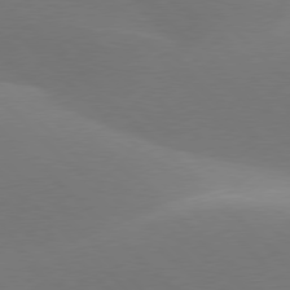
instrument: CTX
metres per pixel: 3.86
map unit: lApd
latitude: 77.5560
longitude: -50.9513
